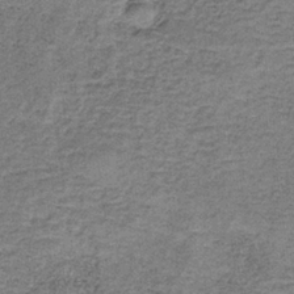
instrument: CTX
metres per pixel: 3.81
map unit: HNb
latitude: -35.1242
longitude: 52.8974
